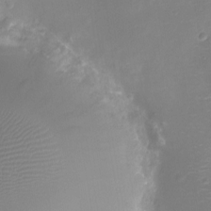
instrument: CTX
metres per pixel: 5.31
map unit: Ht
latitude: -10.9164
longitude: -23.3293
